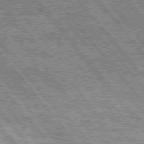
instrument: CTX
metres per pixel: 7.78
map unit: Hpe
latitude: 75.2537
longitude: -157.1970
